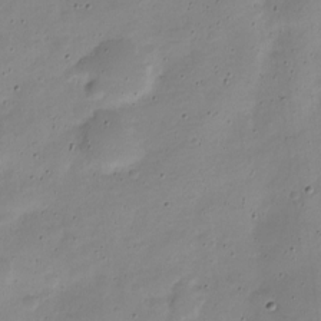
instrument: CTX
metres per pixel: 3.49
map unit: Nve
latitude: -22.4251
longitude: 105.6910
